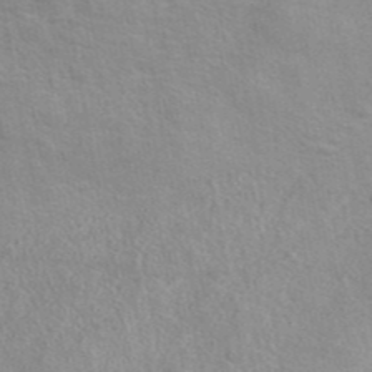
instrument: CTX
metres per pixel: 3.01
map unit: eAb
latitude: 44.4412
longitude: 108.7652
